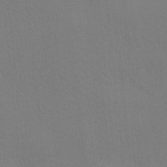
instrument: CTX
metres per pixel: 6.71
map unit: Ave
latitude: 2.4034
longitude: -112.7813
